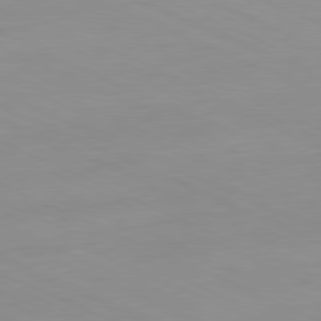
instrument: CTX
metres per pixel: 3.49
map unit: Ap
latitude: -81.2754
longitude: -93.0647
